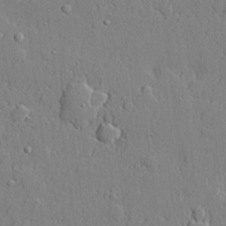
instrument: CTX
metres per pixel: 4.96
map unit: lHvf
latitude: 21.1026
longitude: 143.3698
